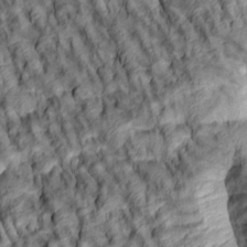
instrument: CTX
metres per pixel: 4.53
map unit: lAa
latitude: 5.6127
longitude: -115.9528
